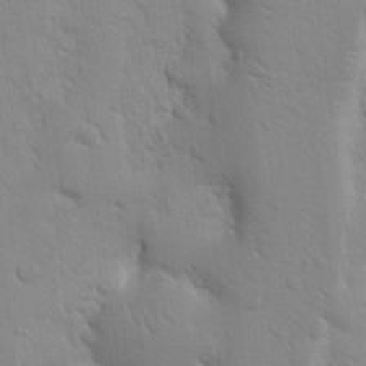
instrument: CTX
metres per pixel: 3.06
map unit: Nhu
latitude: 15.6127
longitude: -78.4979
